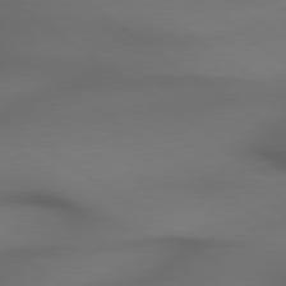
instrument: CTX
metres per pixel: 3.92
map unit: lApd
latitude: 79.4049
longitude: -174.0255
